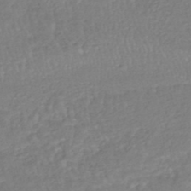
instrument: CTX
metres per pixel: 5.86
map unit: HNhu
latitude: -47.4076
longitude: 96.1228
